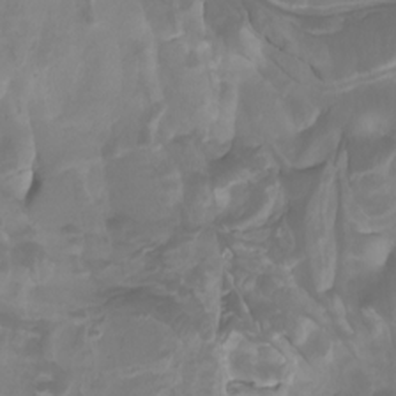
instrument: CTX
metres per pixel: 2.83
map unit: Nhu
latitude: -10.2551
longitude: -75.2537
